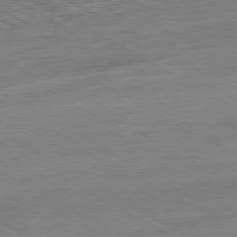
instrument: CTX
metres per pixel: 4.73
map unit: Ap
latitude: -80.4251
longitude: -78.8947
